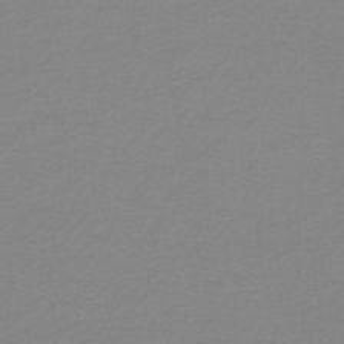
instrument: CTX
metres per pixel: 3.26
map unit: lHb
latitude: -44.6519
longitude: 62.1605
